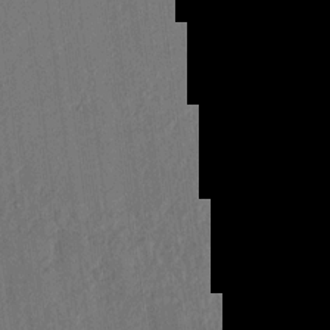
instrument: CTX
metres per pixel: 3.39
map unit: lHvf
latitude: 17.5749
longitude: -117.1214
